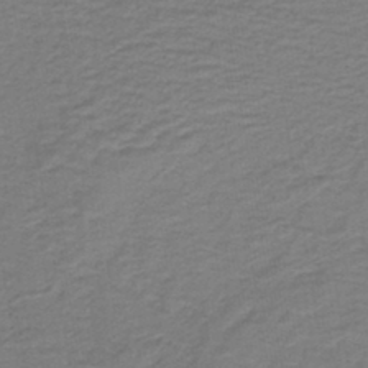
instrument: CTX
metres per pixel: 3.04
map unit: lHb
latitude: -41.5966
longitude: 52.9163
